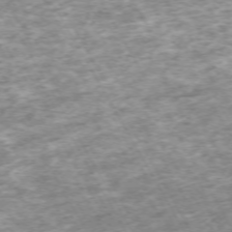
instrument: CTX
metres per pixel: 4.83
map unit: Hpe
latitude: -70.9353
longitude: 13.4832
